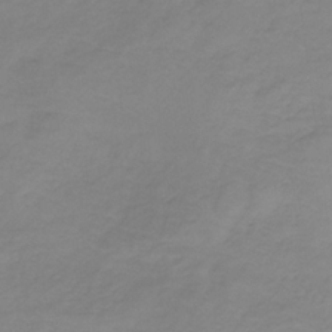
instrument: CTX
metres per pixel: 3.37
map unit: HNb
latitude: -33.2943
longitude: 60.9164
